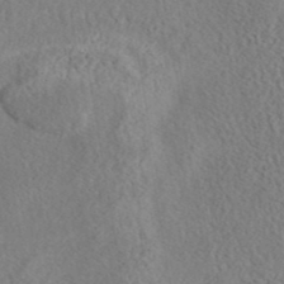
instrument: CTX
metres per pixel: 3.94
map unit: eAb
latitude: 40.4789
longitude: 104.3117
